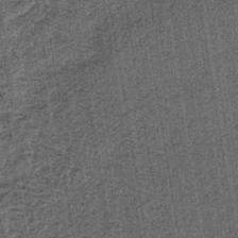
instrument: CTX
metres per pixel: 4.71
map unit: lHb
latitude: -39.8044
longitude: 64.5196
